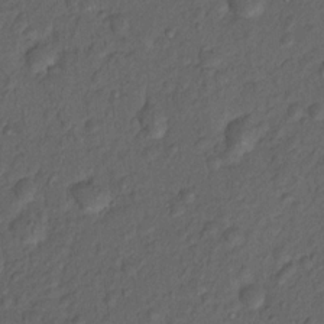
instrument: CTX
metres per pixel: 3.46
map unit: Nhu
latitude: 12.7246
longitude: -28.6112
